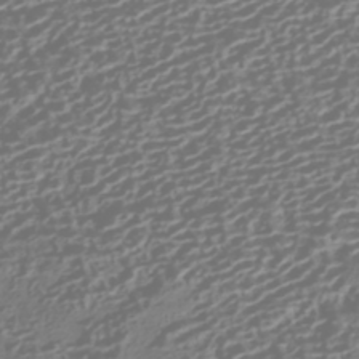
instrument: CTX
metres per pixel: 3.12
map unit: HNhu
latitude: -42.5195
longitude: 106.3684
